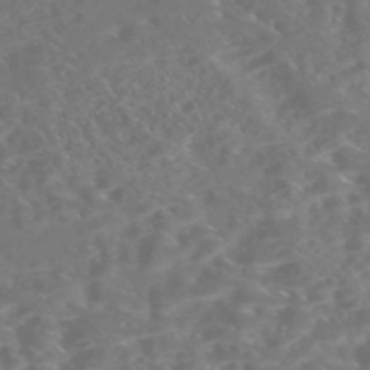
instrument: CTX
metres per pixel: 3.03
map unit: Nhe
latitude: -46.6707
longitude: 152.9730
